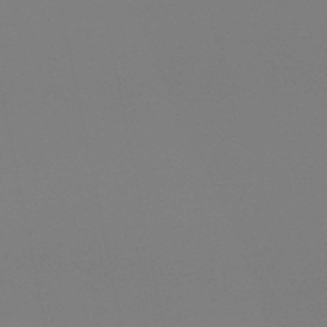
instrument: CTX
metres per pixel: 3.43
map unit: eHb
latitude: -50.1039
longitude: 69.7288
